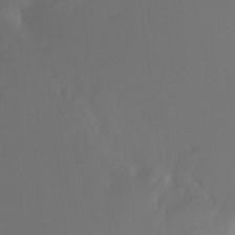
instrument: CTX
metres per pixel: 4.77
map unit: Ht
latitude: -16.4062
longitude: -50.3278
